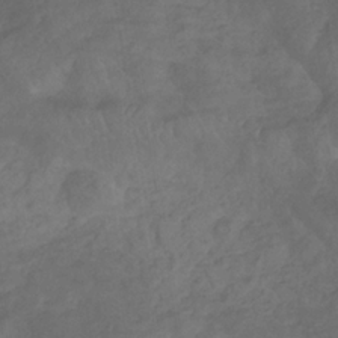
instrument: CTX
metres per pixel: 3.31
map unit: eHb
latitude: -32.8219
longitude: 72.3117
